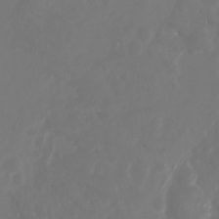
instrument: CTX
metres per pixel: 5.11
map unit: Ht
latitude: -3.4454
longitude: -62.2712
